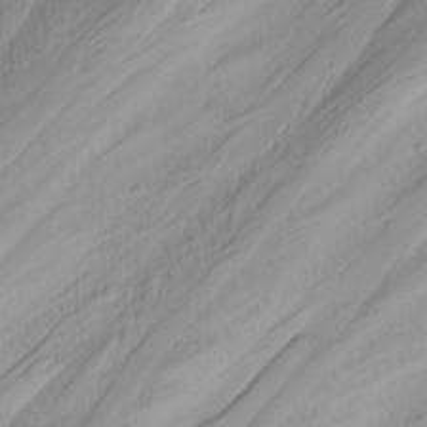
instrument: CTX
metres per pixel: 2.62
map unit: Nhu
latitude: -3.8800
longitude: -87.5182
